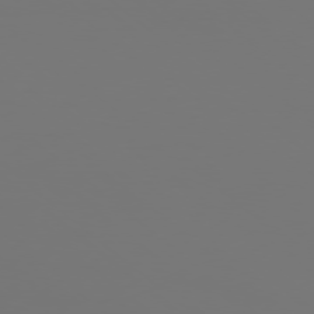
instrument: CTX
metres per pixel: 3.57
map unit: Ap
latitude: -78.3873
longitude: -96.1956
